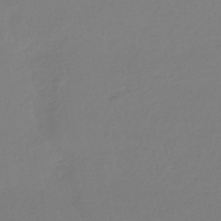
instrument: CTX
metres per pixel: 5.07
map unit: HNhu
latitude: -41.9178
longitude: 96.8030
